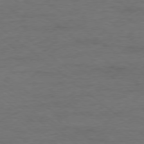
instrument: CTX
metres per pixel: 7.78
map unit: Ap
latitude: -78.4251
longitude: -92.5923
